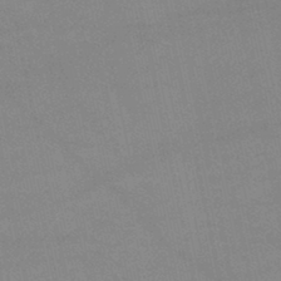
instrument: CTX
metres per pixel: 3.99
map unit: lHb
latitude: -45.4265
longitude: 58.3306
